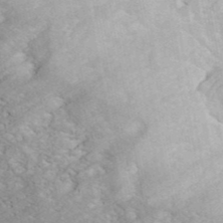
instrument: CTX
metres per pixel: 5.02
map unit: ANa
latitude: 42.8947
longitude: 47.9178
